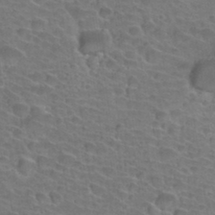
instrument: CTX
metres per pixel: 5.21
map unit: Hto
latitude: 34.4412
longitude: -39.5749
